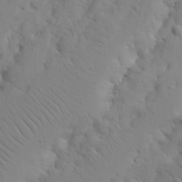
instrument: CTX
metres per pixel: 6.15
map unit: Nhu
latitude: 21.3671
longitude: -73.7828
